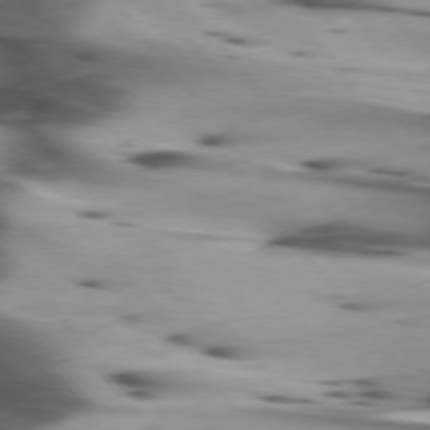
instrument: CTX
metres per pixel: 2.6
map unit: lApd
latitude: 75.3293
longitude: -63.8206
